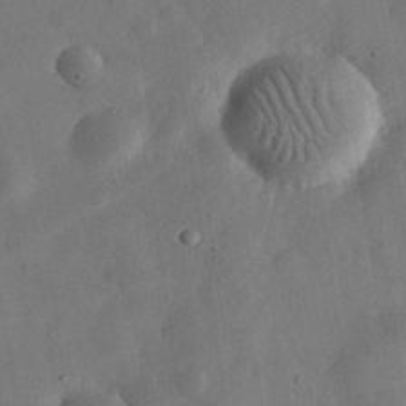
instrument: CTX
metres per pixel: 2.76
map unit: eHh
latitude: 32.4979
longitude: -75.8394
